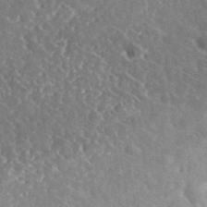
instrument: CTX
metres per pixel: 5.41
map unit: lHvf
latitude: 37.2348
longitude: -91.2537
